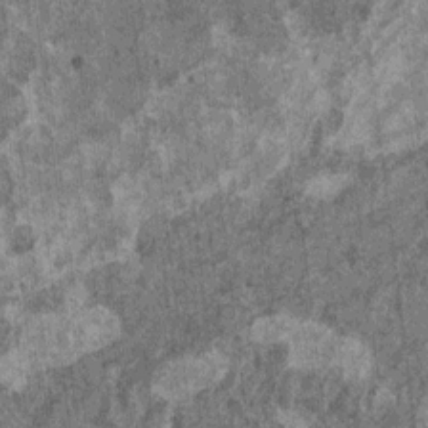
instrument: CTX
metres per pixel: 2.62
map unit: HNhu
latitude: 0.9513
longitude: 5.0675
